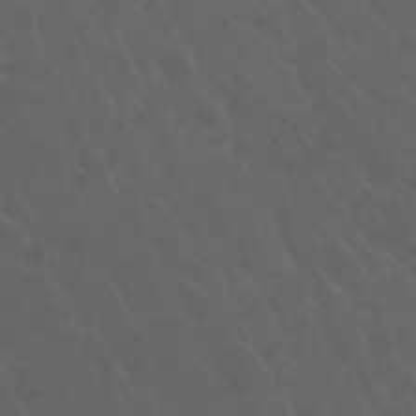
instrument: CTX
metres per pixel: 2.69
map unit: Nhu
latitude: 23.4426
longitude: -64.7246
